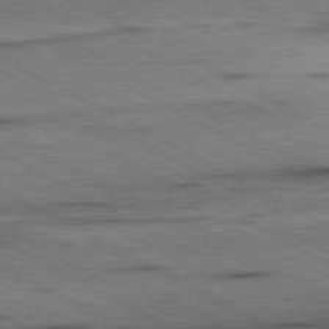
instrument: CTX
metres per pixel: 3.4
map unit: lApd
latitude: 80.9325
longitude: -157.2914
